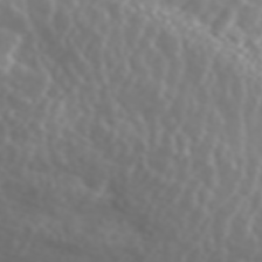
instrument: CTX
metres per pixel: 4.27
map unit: ANa
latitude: 44.6112
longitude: 21.8800
